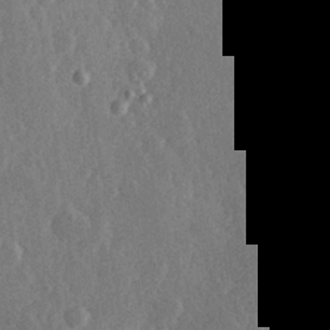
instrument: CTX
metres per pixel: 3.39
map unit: Hve
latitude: 25.9150
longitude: 150.2173
